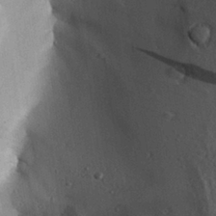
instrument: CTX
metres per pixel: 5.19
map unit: Aa
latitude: 28.0444
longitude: -131.0837
